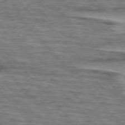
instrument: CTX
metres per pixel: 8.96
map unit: lApd
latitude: 76.3845
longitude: -77.4804
